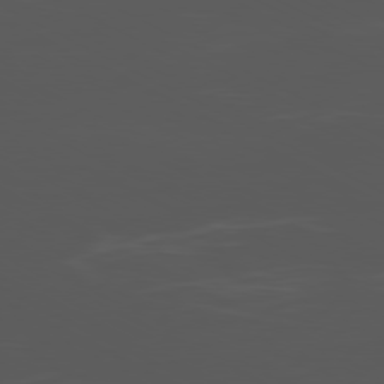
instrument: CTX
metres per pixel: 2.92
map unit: Ap
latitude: -80.7463
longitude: -62.6302
